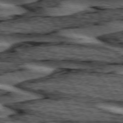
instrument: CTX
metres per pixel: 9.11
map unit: lApd
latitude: 74.3656
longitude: -73.2159
